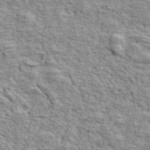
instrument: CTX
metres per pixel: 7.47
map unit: ANa
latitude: 48.0255
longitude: -82.2522
